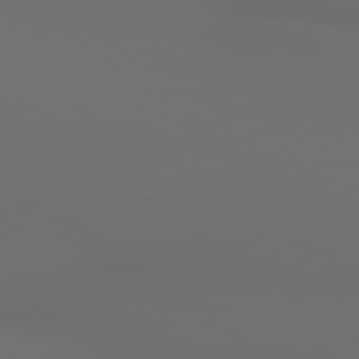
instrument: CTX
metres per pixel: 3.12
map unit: lApd
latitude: 79.9150
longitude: 164.9353
